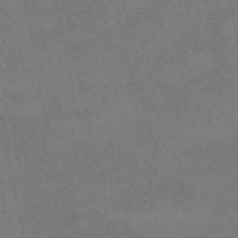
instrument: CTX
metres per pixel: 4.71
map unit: HNhu
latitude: -40.0094
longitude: 103.3132
